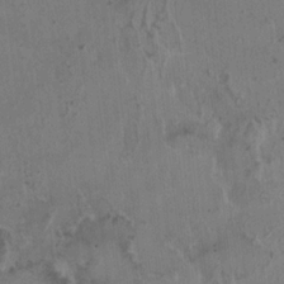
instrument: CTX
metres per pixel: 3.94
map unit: HNhu
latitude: 4.4412
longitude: -3.3859
